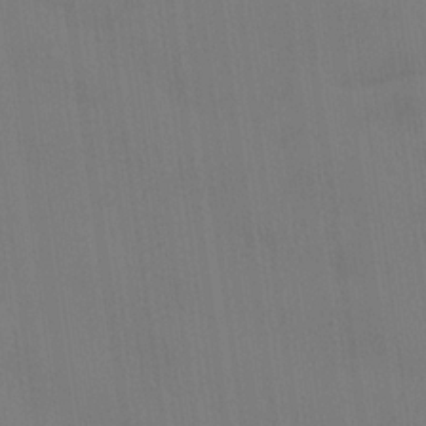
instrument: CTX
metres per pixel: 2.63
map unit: lHvf
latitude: 22.1389
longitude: 142.3117
